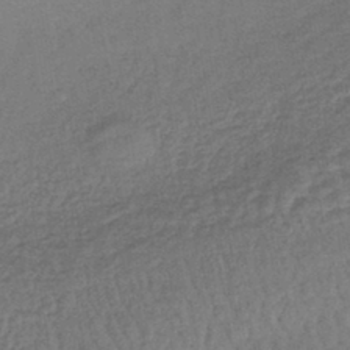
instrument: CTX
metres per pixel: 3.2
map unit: lHb
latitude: -41.5399
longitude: 69.0486
